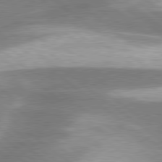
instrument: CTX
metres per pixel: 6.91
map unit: lApd
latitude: 80.1956
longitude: -118.9325
